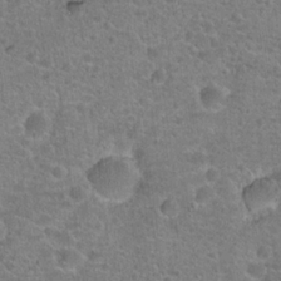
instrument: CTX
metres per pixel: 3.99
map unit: Hto
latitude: 20.1011
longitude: -42.8758
